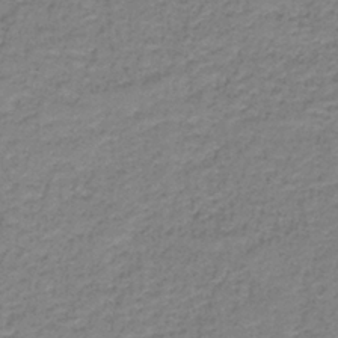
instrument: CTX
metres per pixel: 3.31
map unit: HNb
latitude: -38.1606
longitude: 50.6140
